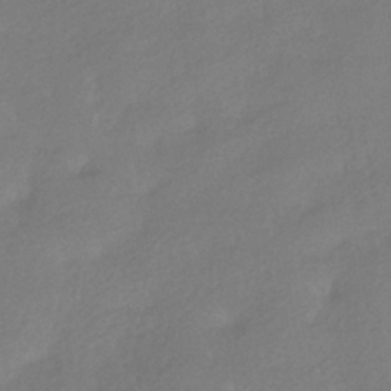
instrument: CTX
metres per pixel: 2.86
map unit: HNhu
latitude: -40.7274
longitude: 96.9353
